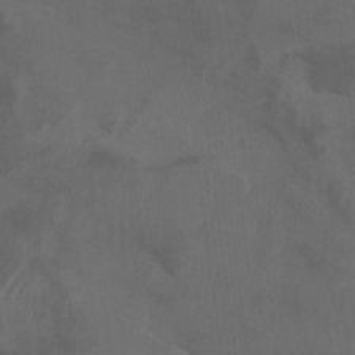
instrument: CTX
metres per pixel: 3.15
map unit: Aa
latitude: -7.5966
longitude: -80.0822
